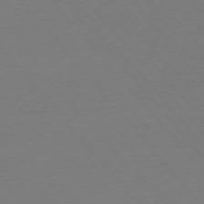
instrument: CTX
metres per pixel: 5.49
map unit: Ap
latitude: -76.1039
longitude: -93.7827
